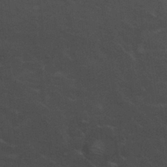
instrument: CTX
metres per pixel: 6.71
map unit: Nhu
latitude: 29.9717
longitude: -51.5749
